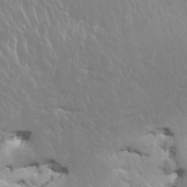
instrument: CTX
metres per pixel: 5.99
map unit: HNhu
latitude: 4.3656
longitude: 4.3306
